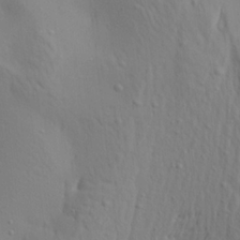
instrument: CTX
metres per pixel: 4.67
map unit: Aa
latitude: 20.9136
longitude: -142.3656
